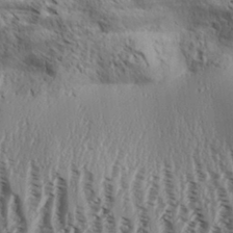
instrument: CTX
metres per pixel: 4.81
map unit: Aa
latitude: 31.4049
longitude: -137.8961
